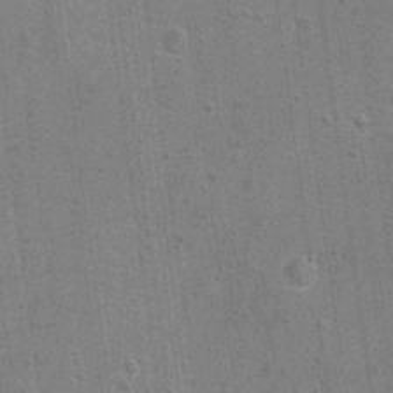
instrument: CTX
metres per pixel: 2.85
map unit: Hto
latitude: 11.1403
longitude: -36.1767
